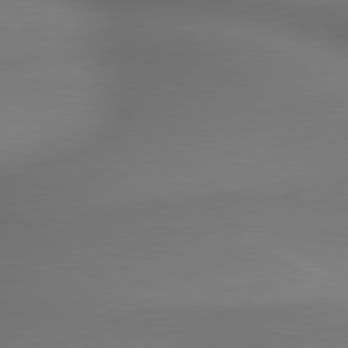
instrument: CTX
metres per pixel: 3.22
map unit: lApd
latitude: 79.6505
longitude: -172.8380
